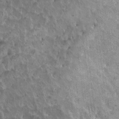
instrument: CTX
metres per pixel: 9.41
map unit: HNhu
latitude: 3.5938
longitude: 4.6896
